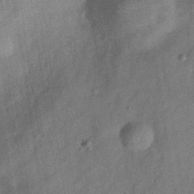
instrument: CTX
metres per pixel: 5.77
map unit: Hve
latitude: -31.4454
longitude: 92.1417
